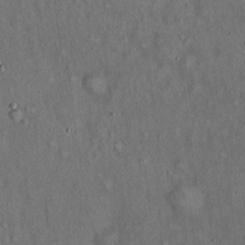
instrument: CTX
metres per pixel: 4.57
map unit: Hto
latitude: 15.0648
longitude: -58.7246
